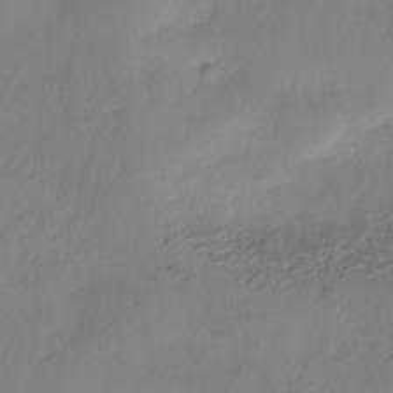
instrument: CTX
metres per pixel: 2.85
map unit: Nhe
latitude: -36.7652
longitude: -178.8569
